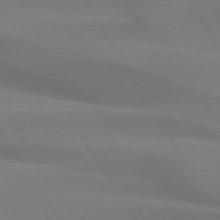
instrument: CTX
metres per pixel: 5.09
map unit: lApd
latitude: 74.5168
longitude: -66.1011
